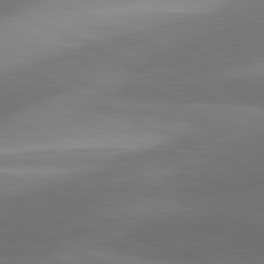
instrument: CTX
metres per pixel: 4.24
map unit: lApd
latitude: 81.3671
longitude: 125.9556
